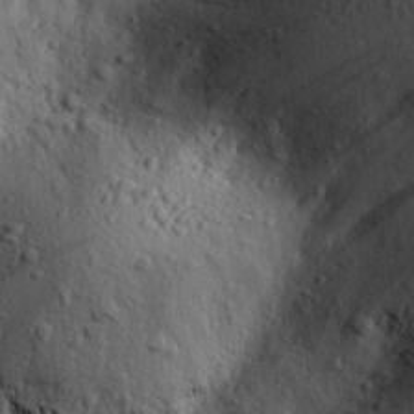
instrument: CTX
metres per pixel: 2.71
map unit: eHh
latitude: 25.4426
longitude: -77.8016
